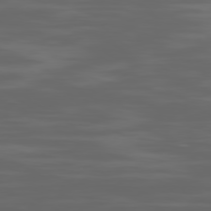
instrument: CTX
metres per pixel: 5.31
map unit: Ap
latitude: -79.8611
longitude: -94.0633
